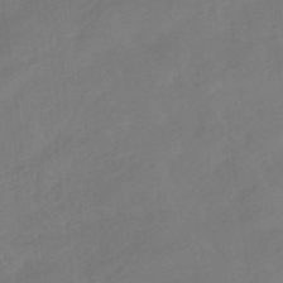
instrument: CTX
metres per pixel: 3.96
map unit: HNhu
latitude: -41.4832
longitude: 92.7652
